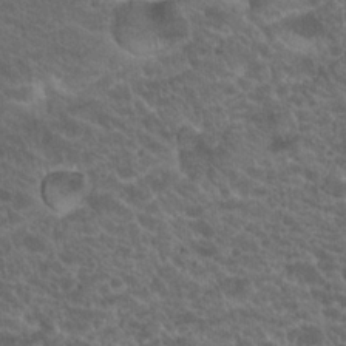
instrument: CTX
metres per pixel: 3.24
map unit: Hto
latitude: 19.8205
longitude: -35.2537
